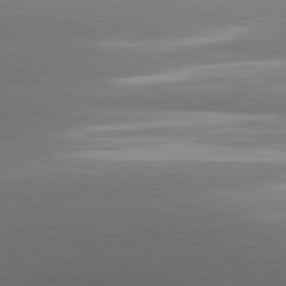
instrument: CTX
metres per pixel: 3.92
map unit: lApd
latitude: 81.1025
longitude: 135.8044
